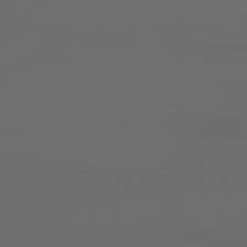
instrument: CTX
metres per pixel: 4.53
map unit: Hpe
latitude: 79.0270
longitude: -135.4048
